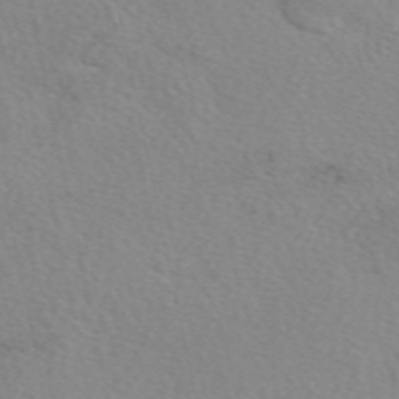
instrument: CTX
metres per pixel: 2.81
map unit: eAb
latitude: 50.0633
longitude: 106.5196
